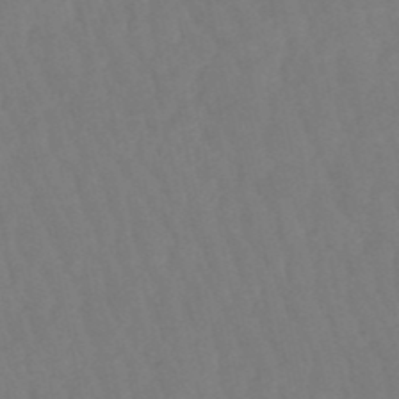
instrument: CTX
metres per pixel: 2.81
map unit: eHb
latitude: -50.6707
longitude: 77.2754
